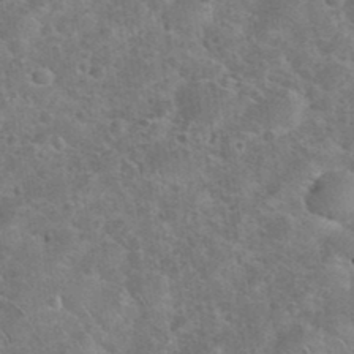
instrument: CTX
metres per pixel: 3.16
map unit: eHh
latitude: 37.0081
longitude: -65.3482
